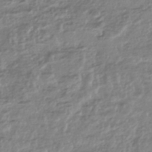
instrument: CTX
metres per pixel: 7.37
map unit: HNhu
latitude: -44.5385
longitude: 97.5399
